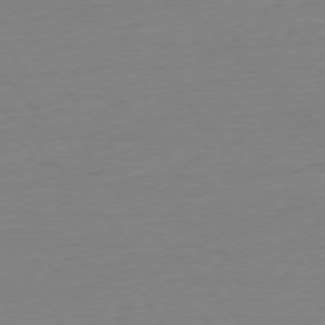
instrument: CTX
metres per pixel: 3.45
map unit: Ap
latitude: -76.5952
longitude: -93.1403
